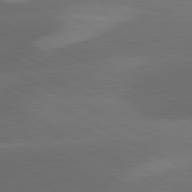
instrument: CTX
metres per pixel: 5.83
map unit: lApd
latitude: 81.2915
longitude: 127.4265
